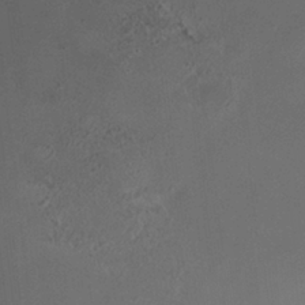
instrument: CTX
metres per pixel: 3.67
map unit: HNhu
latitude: 6.1200
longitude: 10.4440
